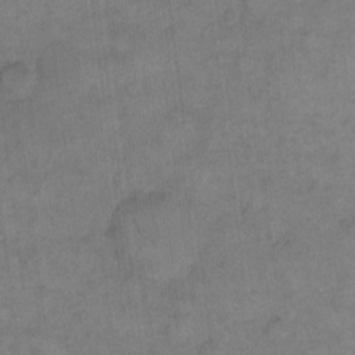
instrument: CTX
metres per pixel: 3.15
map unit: eHh
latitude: 14.1956
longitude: -65.9339
